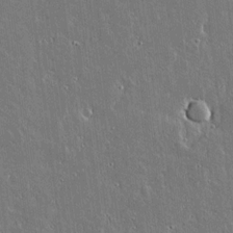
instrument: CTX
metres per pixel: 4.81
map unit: lAvf
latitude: 14.5546
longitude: -128.8569
